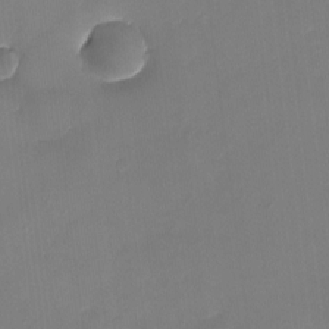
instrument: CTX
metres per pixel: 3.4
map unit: Nhu
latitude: -13.4266
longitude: -69.1592
